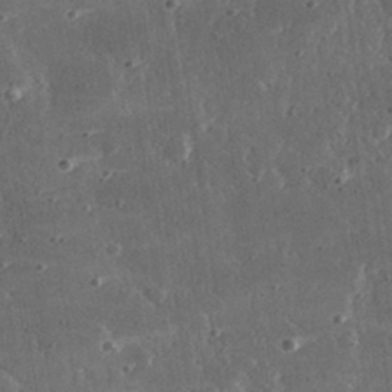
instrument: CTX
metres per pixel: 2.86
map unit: lHvf
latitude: 31.4427
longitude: -91.5749
